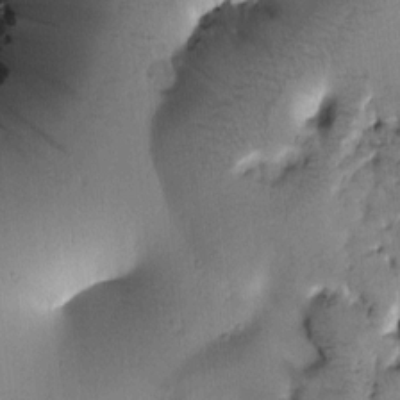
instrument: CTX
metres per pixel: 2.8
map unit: Htu
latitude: -0.0472
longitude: 171.8234
